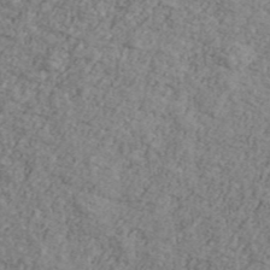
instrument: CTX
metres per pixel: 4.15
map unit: Ave
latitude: 41.3103
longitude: -110.8380
